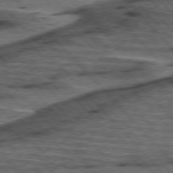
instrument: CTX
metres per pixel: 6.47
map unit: lApd
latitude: 76.1577
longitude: -77.5938
